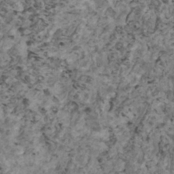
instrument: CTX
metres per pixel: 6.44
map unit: HNhu
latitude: 2.3467
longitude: 3.9367
